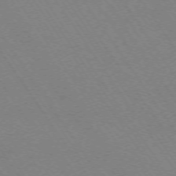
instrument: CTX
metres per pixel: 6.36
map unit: Ap
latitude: -73.5966
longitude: -70.5168
